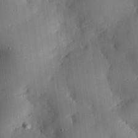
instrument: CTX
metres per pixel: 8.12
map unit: eHh
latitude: 29.2915
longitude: -82.1388
